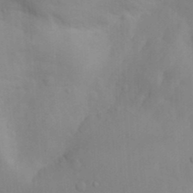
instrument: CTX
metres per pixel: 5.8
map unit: Nhu
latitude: 12.8002
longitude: -28.1011
